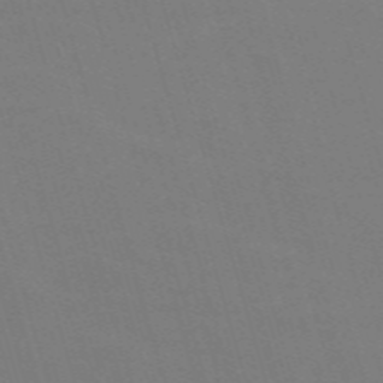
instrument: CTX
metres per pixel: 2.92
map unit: Nve
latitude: -59.3509
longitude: 61.0109
